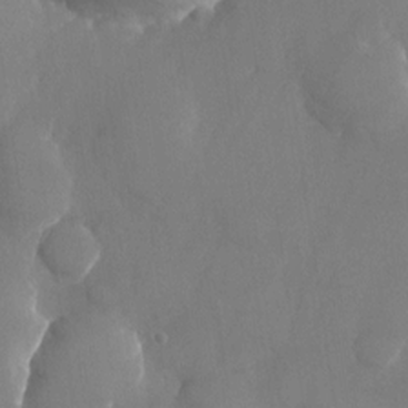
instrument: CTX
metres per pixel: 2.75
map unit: Nhu
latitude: -25.0864
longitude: -70.5735
